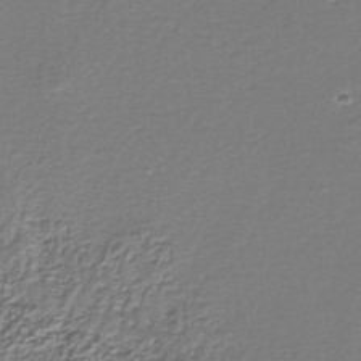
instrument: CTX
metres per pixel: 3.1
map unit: eAb
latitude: -38.7463
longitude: 51.2754
